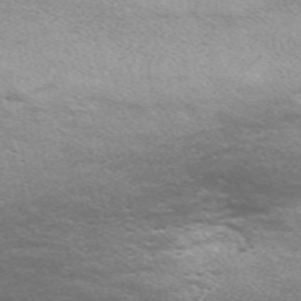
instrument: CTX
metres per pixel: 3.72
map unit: Nve
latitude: -58.8974
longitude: 57.1620
